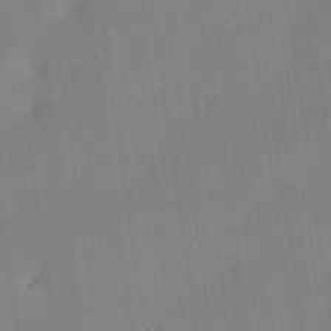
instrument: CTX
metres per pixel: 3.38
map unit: lAvf
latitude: 25.6693
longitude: -111.2537
